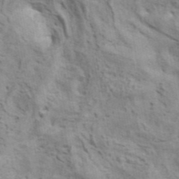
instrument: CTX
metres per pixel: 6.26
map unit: ANa
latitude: 42.5546
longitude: 17.1431
